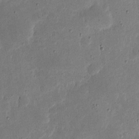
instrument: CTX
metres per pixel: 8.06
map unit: eHh
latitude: 5.1592
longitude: -71.3104
